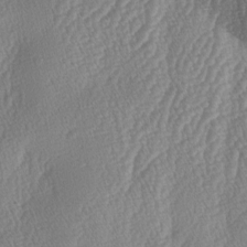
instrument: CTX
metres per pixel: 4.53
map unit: lAa
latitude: -5.3509
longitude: -129.4804
